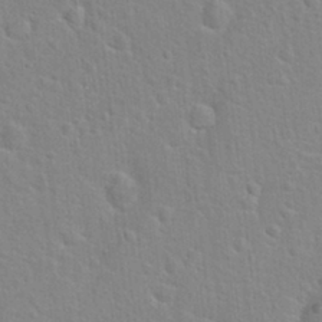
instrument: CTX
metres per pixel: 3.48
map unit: Hto
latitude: 21.5749
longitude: -47.3860
